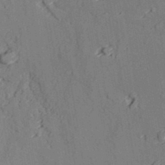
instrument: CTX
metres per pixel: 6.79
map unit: lAvf
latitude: 26.9325
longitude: -109.3670
